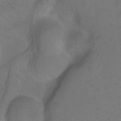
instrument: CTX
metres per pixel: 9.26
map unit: Ht
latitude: 0.5545
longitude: -45.0080
